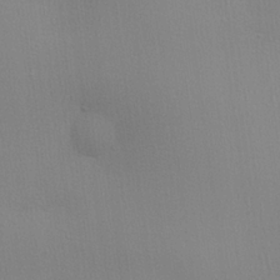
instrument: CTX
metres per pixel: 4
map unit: lHvf
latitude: 21.7261
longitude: 141.2754
